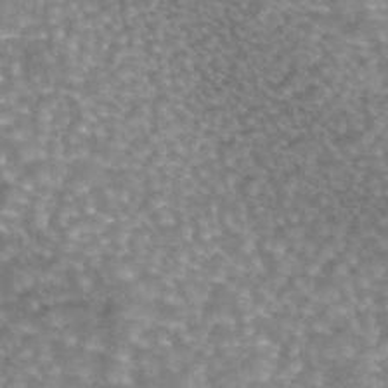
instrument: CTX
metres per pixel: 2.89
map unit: eAb
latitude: 44.4601
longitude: 105.0486
